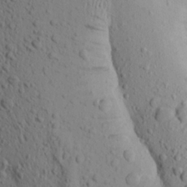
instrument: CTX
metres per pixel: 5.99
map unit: Aa
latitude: 19.1403
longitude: -148.5357
